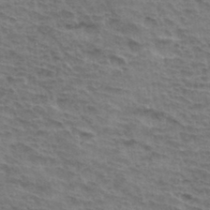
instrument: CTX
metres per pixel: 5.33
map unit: Hto
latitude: 34.7057
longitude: -43.8961
